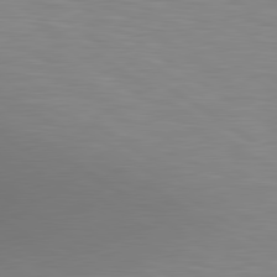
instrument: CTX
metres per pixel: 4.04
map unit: lApd
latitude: 80.3089
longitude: 124.8030
